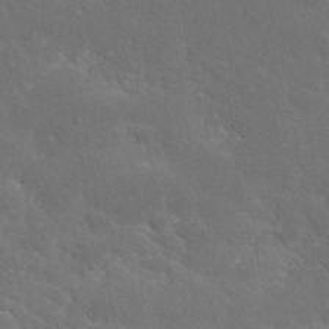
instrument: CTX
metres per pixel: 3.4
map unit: ANa
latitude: 37.3860
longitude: 20.1794
